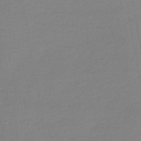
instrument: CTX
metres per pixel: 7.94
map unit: lHb
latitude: -41.5777
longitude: 73.6344
